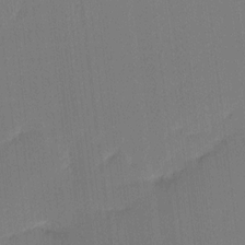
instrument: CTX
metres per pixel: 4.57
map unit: lAa
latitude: 13.1403
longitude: -107.1781
